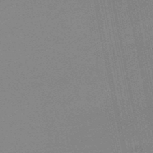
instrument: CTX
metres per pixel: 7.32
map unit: lHb
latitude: -50.7274
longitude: 79.3509
